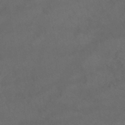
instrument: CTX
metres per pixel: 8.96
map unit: HNb
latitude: -44.8786
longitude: -37.1970
